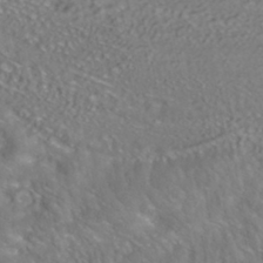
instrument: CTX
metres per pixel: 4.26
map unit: ANa
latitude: -41.0297
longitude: 102.7463
